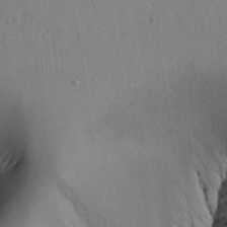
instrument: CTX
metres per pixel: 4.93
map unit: Aa
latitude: 25.1403
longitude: -129.1970
